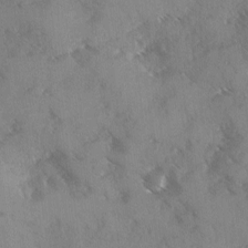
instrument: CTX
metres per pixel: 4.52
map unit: Ave
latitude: 0.4979
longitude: -111.5749
